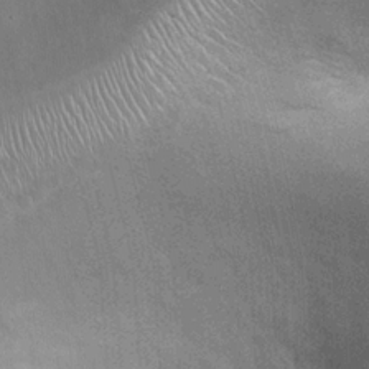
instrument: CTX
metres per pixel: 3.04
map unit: Ht
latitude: -3.2187
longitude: -15.6694
